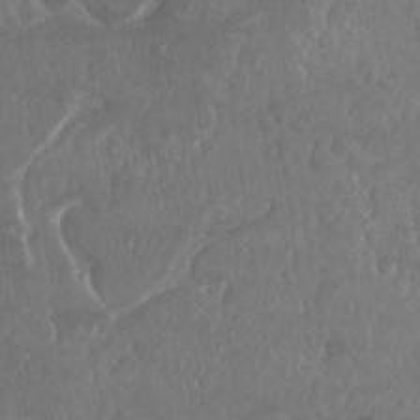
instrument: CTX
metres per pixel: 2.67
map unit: Nhu
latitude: 25.1592
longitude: -60.8380
